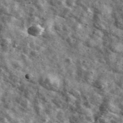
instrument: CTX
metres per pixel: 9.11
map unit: Ave
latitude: 41.6883
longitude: -107.5560
